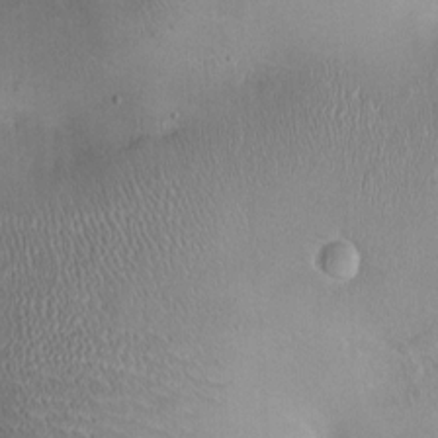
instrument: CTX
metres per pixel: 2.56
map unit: Ht
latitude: -1.5777
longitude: -15.1404
